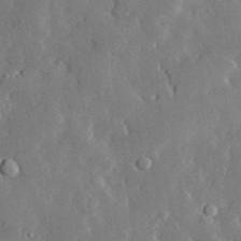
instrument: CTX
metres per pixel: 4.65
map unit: lHvf
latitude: 32.8569
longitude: -91.2159
